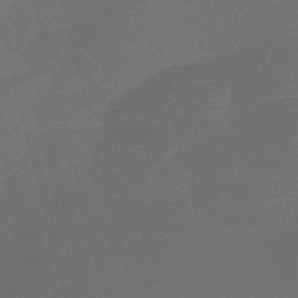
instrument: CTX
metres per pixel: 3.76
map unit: Nve
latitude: -57.0675
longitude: 63.2754
